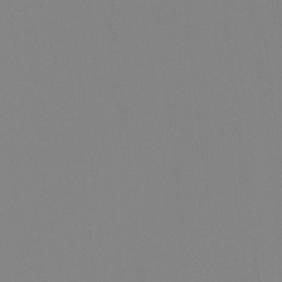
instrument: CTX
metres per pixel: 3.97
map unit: Nhu
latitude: -8.6329
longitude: -51.6505
